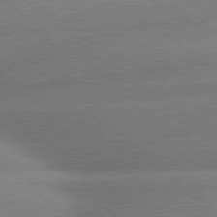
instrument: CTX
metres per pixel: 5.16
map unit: lApd
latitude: 80.2900
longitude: -161.8394
